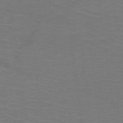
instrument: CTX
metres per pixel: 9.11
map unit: HNb
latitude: -48.8975
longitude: -45.8205
